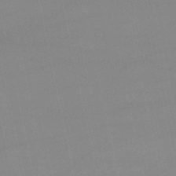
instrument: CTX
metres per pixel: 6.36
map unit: lHb
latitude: -46.4629
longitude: 70.1984
